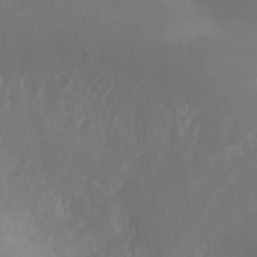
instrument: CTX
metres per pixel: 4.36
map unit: Nhe
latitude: -34.7085
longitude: -145.2537
